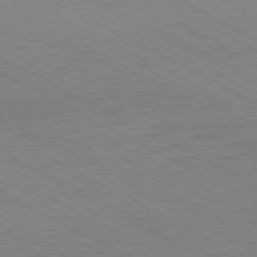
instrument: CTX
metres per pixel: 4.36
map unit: Hpe
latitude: -80.9353
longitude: 12.8030
